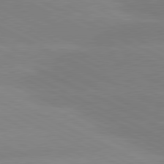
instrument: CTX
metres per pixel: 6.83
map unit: lApd
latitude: 80.8380
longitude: -154.7813
